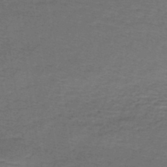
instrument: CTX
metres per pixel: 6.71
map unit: lHb
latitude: -45.2187
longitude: 57.2943
